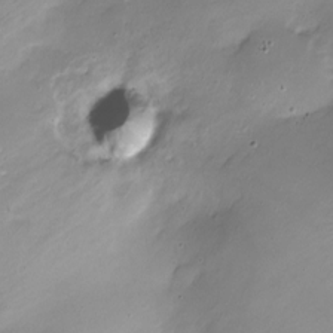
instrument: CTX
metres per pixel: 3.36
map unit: Nhe
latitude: -20.0850
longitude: 143.8800
